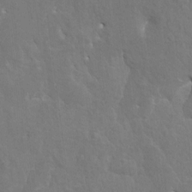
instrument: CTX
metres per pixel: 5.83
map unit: HNhu
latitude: 7.1592
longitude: -4.0444
